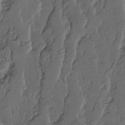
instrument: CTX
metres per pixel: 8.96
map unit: Ave
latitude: 14.3090
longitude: -135.9717
